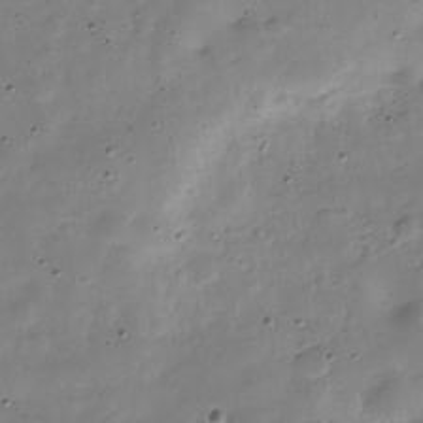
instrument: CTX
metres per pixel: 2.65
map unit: Hve
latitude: -30.5385
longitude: 90.3873
